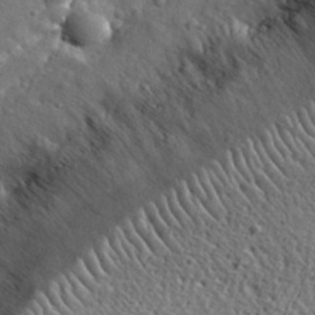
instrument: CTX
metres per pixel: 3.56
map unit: eHh
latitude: 35.9717
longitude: -80.4601
